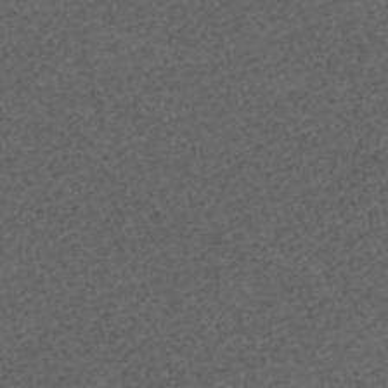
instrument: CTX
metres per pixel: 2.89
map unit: ANa
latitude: 42.6113
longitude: 27.8800
